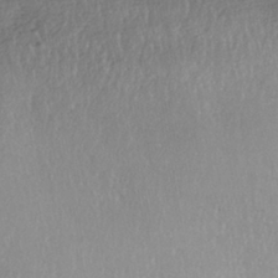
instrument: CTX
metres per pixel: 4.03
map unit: HNhu
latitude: -42.8785
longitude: 105.5777
